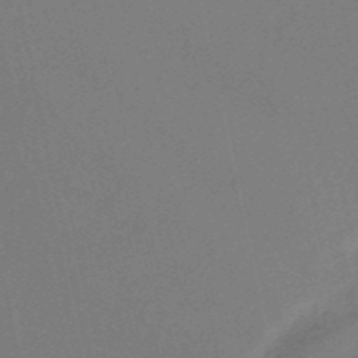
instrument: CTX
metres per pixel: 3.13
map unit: HNb
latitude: -52.4440
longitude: -49.6505
